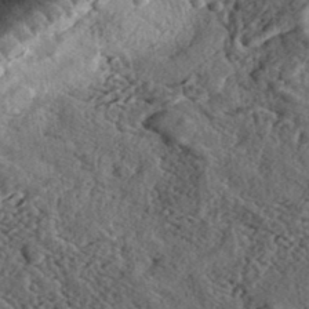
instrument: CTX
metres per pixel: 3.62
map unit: eHh
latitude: 36.5735
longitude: -79.8584
